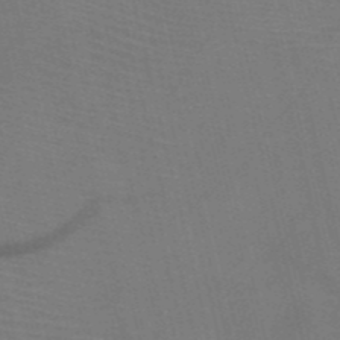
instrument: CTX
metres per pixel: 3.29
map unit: HNb
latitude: -51.4265
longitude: -45.1592
